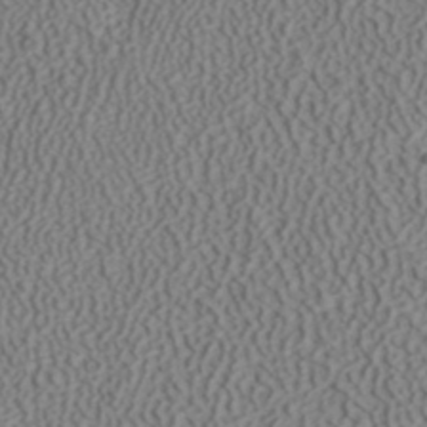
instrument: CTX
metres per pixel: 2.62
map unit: ANa
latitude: 41.2914
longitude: 27.2564
